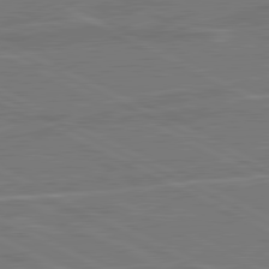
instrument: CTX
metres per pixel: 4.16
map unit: lApd
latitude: 81.0269
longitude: 120.8030
